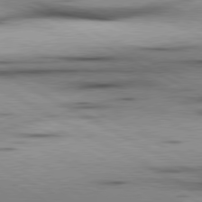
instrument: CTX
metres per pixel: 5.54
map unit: lApd
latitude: 80.3089
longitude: 156.8030
